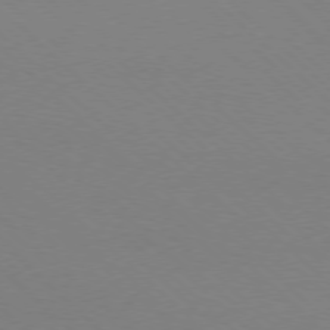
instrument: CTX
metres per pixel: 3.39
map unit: Ap
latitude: -78.4062
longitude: -91.2915
